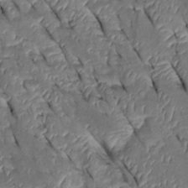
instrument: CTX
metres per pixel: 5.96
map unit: Htu
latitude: 0.1389
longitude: 148.6519
